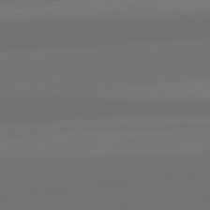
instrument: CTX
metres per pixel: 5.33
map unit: lApd
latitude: 82.0633
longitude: -172.4412
